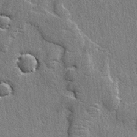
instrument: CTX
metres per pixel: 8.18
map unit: lAvf
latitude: -5.2942
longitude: -109.6882
